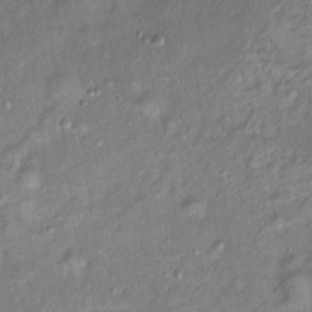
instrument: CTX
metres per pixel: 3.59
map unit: Ht
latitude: 14.0444
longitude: -41.1592
